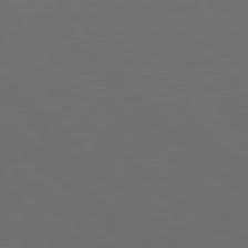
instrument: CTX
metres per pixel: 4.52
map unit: Hpe
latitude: 77.8583
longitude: -168.0633
